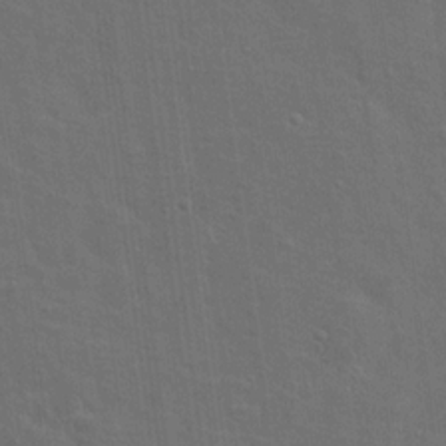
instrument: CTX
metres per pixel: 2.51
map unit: Hto
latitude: 17.9717
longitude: -41.3670
